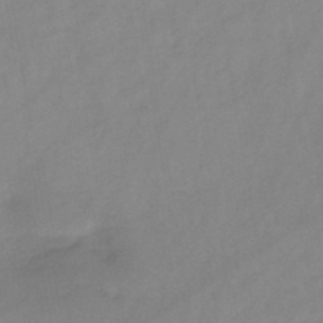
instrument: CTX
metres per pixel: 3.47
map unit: HNb
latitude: -45.8800
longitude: -39.0458
